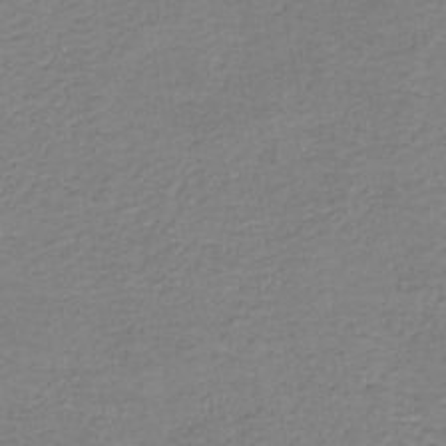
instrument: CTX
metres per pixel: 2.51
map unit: HNb
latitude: -35.2376
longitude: 52.5573
